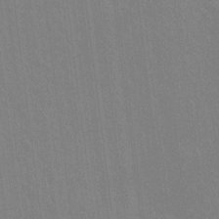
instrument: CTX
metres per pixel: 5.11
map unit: Ht
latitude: -9.7100
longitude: -38.5168
